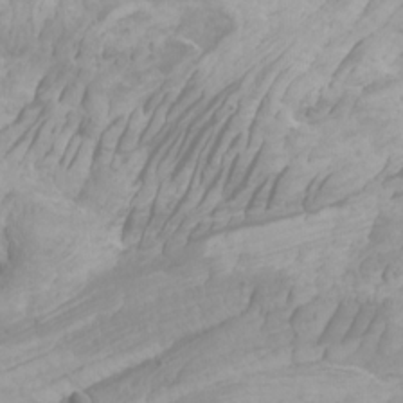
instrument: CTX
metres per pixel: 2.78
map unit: Htu
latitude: -5.9178
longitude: -75.7639
